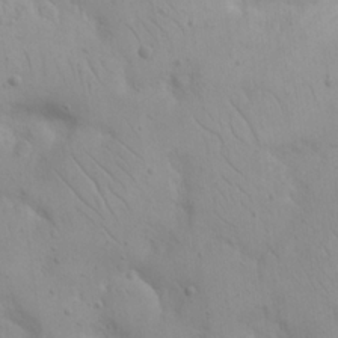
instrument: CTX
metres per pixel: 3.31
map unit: eHh
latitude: 20.3468
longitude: -61.4993
